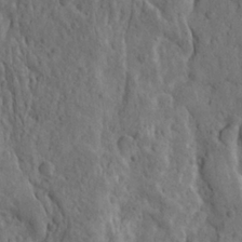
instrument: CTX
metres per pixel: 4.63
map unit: Ave
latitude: 23.2726
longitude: -134.8947
